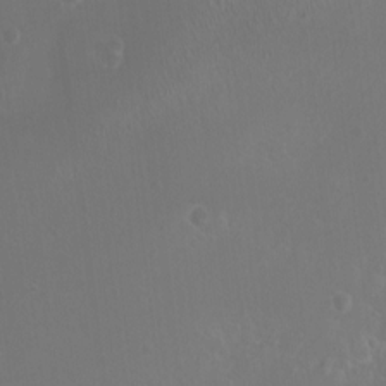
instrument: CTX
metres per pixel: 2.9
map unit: Nhu
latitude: 7.2348
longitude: -19.6882
